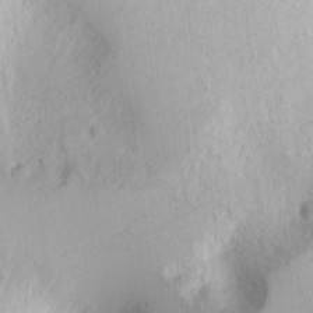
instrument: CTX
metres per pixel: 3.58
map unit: Nhu
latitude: -1.3321
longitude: -73.9528
